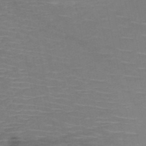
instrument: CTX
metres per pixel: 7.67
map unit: HNb
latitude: -51.5777
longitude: -43.3104
